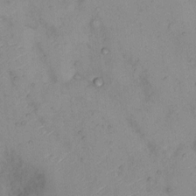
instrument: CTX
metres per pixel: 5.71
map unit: Hto
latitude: 6.3656
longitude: -61.4804
